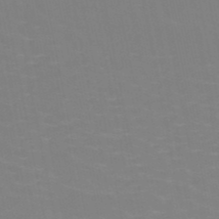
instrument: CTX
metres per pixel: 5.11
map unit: HNb
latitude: -49.4833
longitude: -47.9150
